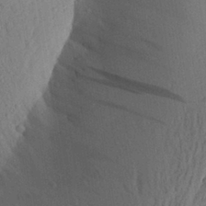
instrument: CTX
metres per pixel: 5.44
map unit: Aa
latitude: 27.5749
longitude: -148.0633
